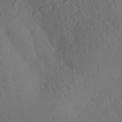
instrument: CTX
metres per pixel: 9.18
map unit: lAa
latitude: 21.1403
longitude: -138.9703
